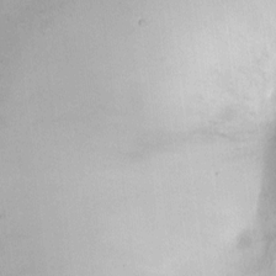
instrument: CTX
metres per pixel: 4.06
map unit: HNhu
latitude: 4.1767
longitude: -5.6694
